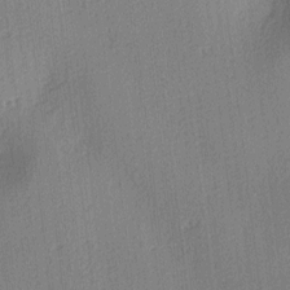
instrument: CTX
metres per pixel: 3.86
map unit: lAa
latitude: 3.6316
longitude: -111.7261
